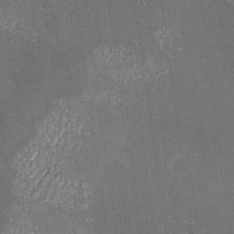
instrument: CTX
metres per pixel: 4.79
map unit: Nhu
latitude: -26.9730
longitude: -58.2145
